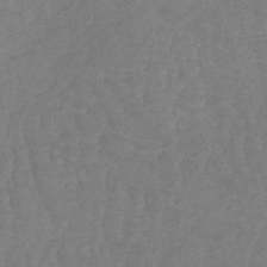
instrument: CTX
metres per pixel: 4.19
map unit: lHb
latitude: -40.5385
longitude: 66.2739
